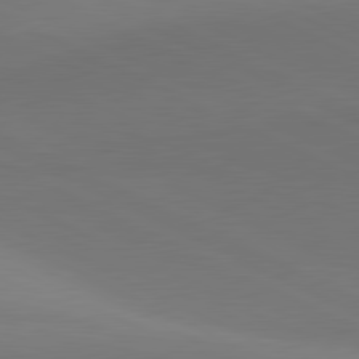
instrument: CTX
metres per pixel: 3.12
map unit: lApd
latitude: 81.5182
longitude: 145.7289
